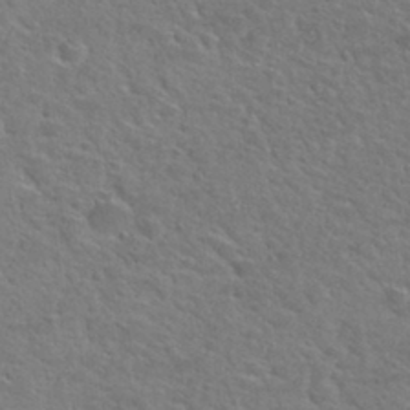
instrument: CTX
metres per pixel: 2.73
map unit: Hto
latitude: 30.1767
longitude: -48.8002
